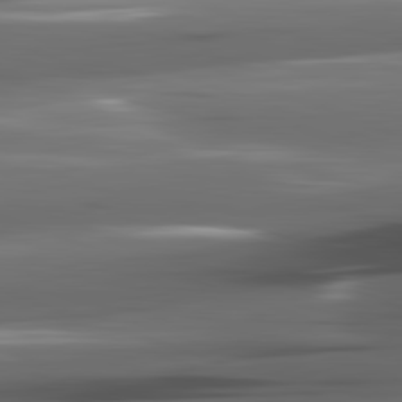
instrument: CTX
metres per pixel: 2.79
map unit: lApd
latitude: 82.2711
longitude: -140.3089
